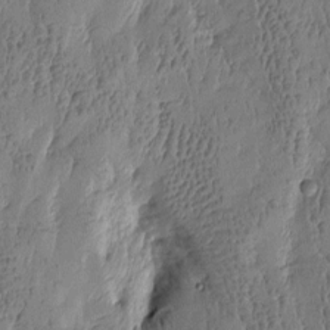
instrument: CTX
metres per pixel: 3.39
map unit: Htu
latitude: -4.7652
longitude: 176.4062
